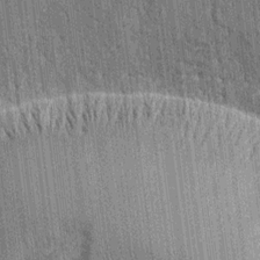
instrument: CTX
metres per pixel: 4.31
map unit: HNhu
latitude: 6.7435
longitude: -5.9717
